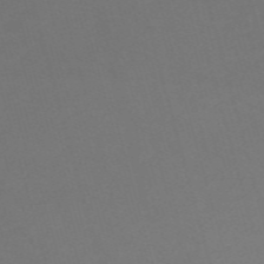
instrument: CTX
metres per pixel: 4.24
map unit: Nve
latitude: -59.4265
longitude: 58.4628
